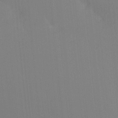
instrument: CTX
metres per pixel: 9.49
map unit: Nhu
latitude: -10.5385
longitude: -75.4993
